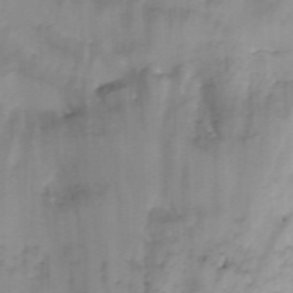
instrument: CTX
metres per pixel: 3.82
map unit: ANa
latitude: 41.3670
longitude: 34.1417
